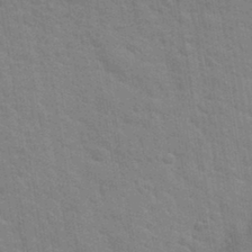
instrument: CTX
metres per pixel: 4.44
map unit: Hto
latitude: 34.7435
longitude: -51.9717
